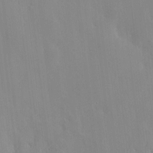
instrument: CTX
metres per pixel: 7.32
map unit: HNhu
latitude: 6.2522
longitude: 1.1243
